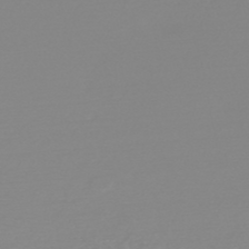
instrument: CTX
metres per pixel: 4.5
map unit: HNb
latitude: -48.7463
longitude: -50.6868
